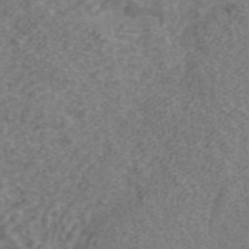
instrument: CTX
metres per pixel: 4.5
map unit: ANa
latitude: 43.2726
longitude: 26.2172
